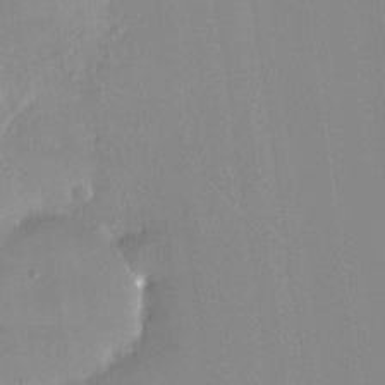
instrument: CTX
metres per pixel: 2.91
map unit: Nhe
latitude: -28.1984
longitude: -110.4979
